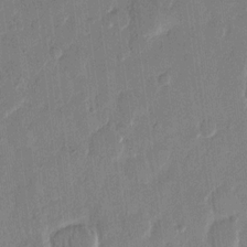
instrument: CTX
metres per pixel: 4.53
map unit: eHh
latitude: 13.0270
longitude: -68.9514
